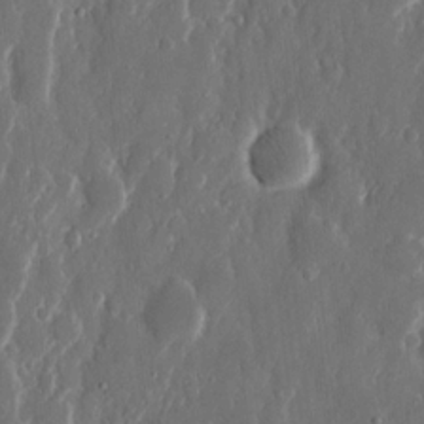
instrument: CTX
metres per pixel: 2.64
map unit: eHh
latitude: 11.8772
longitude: -71.1214
